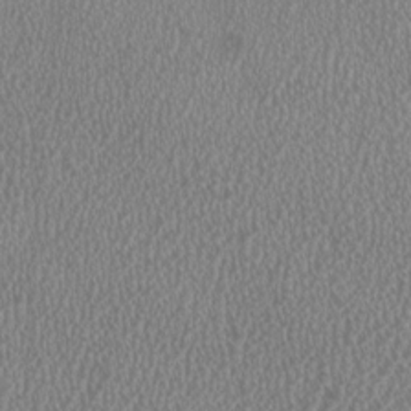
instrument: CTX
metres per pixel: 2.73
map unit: HNhu
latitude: 0.0633
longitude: -0.0444
